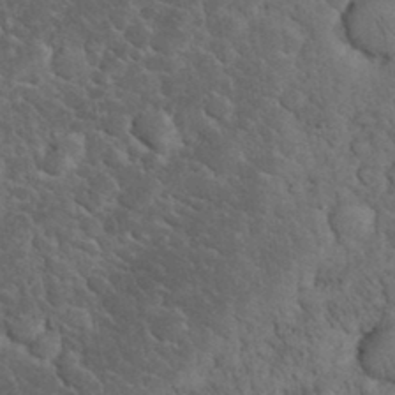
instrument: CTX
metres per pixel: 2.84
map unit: eHh
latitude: 33.1781
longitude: -66.2333
